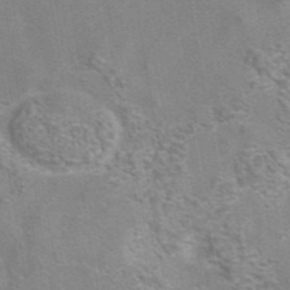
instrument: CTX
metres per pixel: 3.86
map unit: eAb
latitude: 42.5735
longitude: 106.8786
